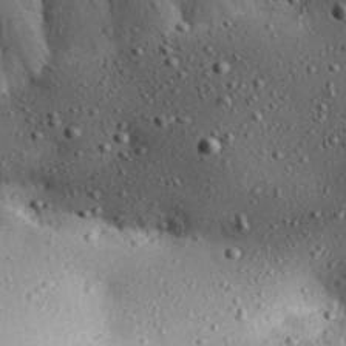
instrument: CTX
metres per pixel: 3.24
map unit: Aa
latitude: 31.2726
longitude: -134.2522
